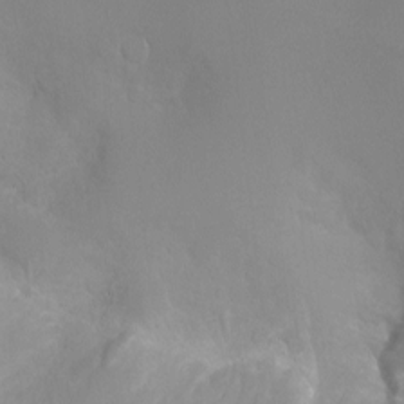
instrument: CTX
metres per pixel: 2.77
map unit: Ht
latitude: -1.9179
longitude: -17.4426
